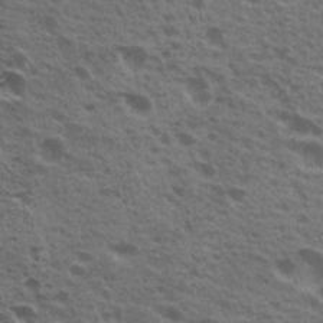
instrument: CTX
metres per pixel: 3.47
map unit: Nhu
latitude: 19.7071
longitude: -31.0459
